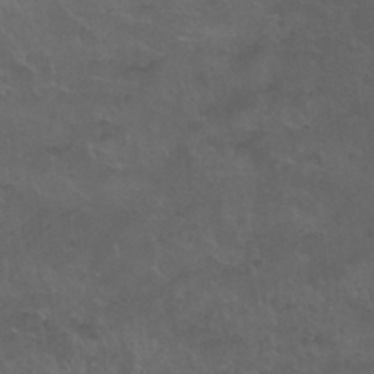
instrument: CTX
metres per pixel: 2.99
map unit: Nhu
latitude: 26.6113
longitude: -53.3860
